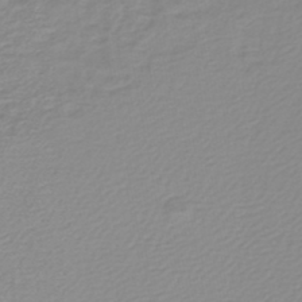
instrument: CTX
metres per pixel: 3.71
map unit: lHb
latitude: -45.1053
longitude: 74.2173
